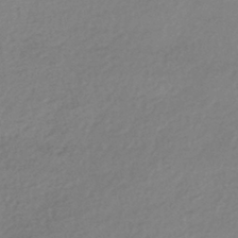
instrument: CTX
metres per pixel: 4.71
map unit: HNhu
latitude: -43.3509
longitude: 96.3873
